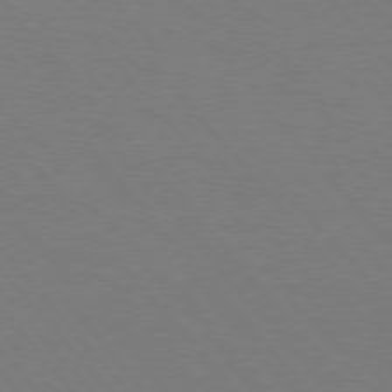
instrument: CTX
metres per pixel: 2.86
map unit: Hpe
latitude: 75.6127
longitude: -145.4237
